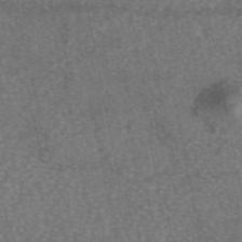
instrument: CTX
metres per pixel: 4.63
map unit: eAb
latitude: 46.8569
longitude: 107.5966
